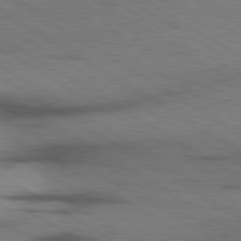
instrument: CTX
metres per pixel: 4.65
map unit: lApd
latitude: 79.8206
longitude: 167.6911
